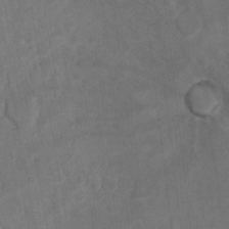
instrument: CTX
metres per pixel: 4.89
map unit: Hto
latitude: 8.5357
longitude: -35.5938
